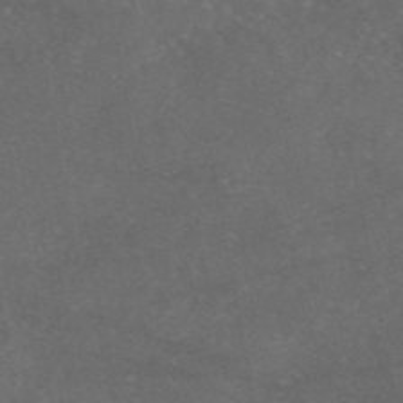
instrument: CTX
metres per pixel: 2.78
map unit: eAb
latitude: 46.2901
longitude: 114.1606
